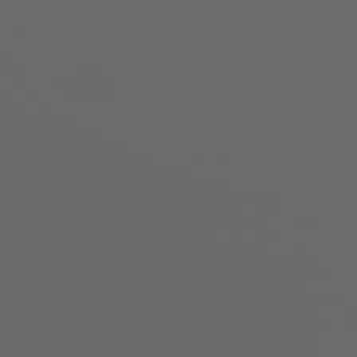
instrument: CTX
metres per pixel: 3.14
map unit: Hpe
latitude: 75.2537
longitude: -127.3482
